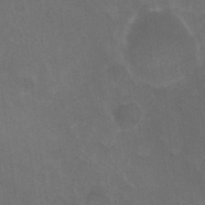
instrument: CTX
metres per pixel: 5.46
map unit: HNhu
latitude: 4.2333
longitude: -1.8205
